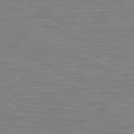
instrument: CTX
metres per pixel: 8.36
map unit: lApd
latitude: 81.2915
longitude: -169.7450
